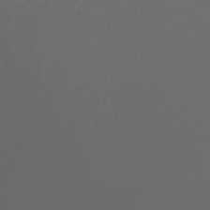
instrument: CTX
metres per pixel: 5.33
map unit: lHb
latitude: -43.4832
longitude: 71.5399
